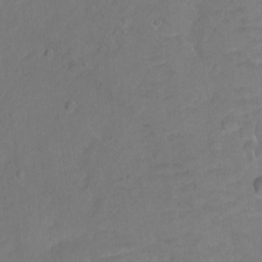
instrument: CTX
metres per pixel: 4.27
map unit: Ht
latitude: -8.6329
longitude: -36.7435
